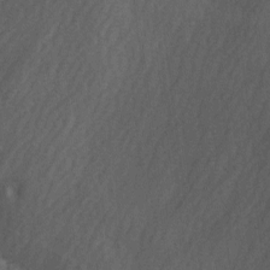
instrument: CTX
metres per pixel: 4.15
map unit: Ave
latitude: 1.8205
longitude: -111.8017
